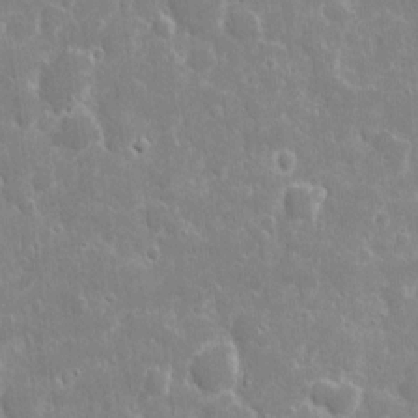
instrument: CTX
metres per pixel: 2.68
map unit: eHh
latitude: 8.2145
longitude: -70.2522
